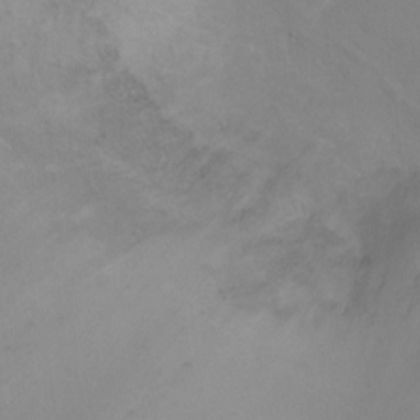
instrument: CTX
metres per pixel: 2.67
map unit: Ht
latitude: 0.5357
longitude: -35.2348
